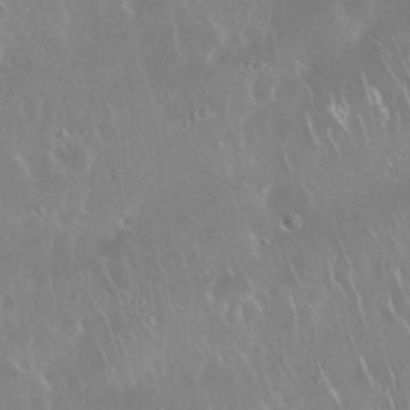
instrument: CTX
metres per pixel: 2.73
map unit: Nhu
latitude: 28.3845
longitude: -62.1956
